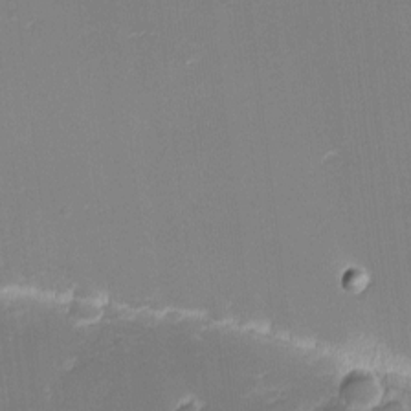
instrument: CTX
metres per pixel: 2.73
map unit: eHh
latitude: -1.9367
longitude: -80.1767
